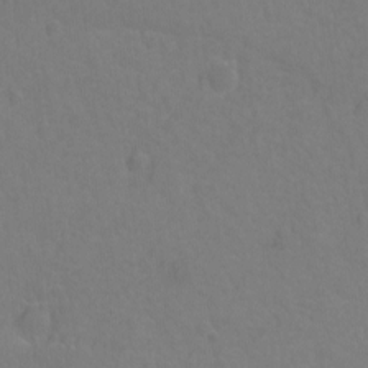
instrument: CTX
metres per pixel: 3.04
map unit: Ht
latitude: -1.2376
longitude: -33.8394
